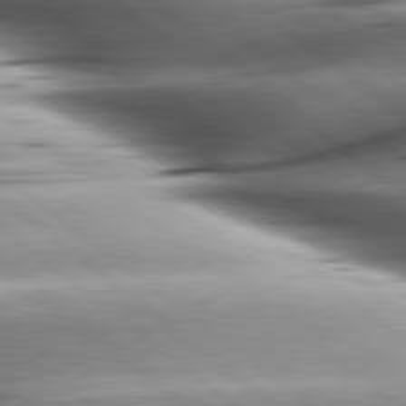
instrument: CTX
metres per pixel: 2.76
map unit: lApd
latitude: 80.2900
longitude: -143.7828
